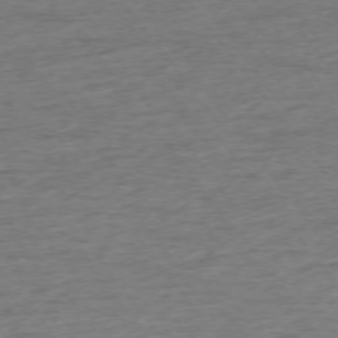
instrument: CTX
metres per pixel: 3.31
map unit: Ap
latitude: -74.3307
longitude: -79.0837
